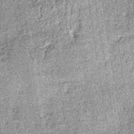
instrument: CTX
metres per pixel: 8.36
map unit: lHb
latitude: -36.1416
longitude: 64.2551
